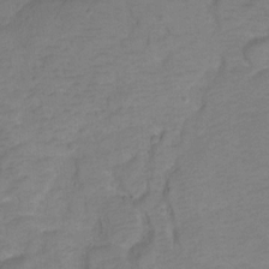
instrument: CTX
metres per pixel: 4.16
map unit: Hto
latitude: 3.9150
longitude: -33.0458
